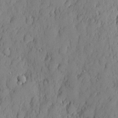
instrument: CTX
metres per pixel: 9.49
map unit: eHh
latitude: 5.2159
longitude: -76.5168
